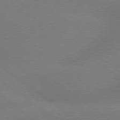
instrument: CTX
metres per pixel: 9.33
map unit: lApd
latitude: 79.1970
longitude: -151.0269
